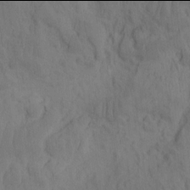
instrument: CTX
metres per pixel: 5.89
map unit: eHh
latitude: -2.0094
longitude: 16.3307
